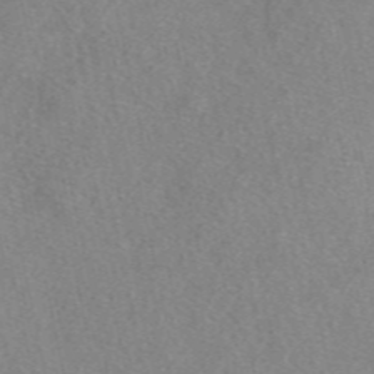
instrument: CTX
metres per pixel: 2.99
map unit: eAb
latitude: 48.5735
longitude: 113.4643
